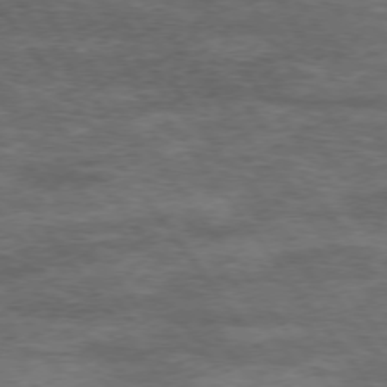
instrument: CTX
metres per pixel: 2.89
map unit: Hpe
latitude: 74.2145
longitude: -143.5182
